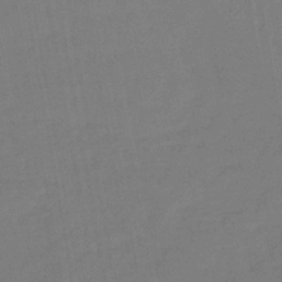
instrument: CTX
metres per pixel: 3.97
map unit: lHb
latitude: -42.8030
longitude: 74.1417
